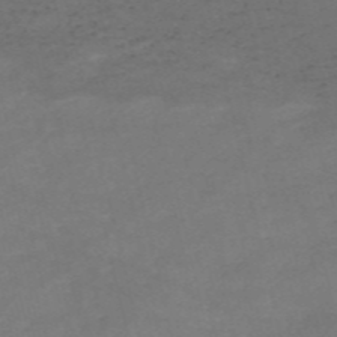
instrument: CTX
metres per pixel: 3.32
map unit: HNb
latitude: -55.9367
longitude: -44.5357
